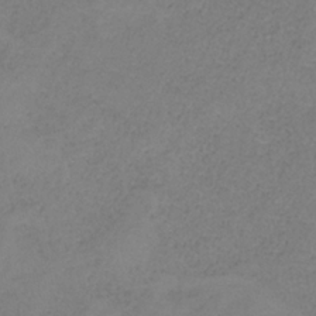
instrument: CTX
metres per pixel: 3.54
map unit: HNb
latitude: -34.0661
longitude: 53.5399
